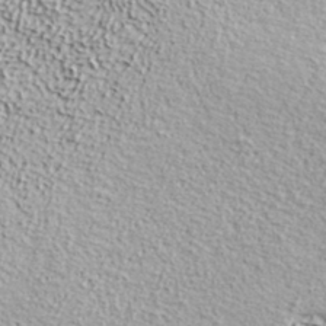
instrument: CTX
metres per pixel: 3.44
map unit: ANa
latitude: 37.0459
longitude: 14.3873
